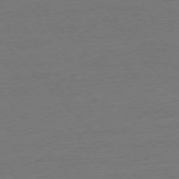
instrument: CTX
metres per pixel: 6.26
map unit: Ap
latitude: -77.0297
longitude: -92.9702
